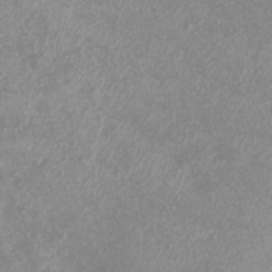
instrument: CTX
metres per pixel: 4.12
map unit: eHh
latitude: -7.1620
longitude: -77.0647
